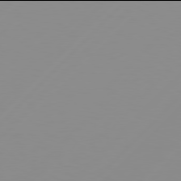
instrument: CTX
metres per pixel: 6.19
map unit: Hpe
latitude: 77.9906
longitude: -139.3671
